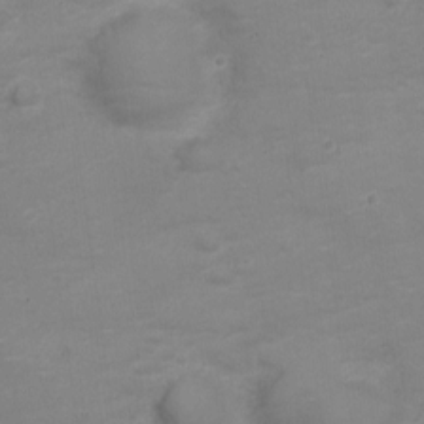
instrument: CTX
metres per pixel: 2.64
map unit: Nve
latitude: -20.7085
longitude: 104.3117
